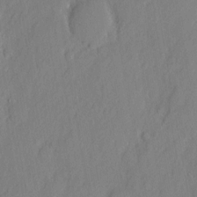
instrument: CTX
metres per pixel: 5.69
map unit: eHh
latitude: 3.0080
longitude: -77.5560
